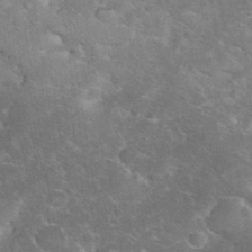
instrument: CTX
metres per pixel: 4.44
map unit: eHh
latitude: 35.7638
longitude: -65.1592
